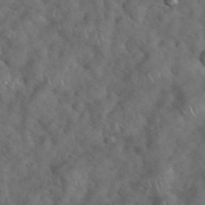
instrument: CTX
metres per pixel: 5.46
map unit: eHh
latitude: 39.3859
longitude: -57.2536
